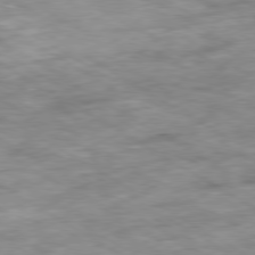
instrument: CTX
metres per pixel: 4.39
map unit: Ap
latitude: -80.1795
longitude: -74.2900
